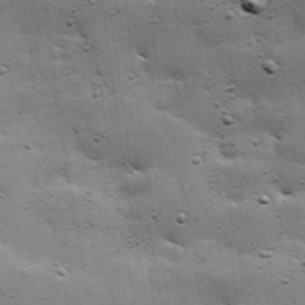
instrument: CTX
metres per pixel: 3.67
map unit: Hve
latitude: 23.8016
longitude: -96.2900
